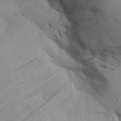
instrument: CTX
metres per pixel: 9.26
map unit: Aa
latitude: 27.4049
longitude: -132.2523
